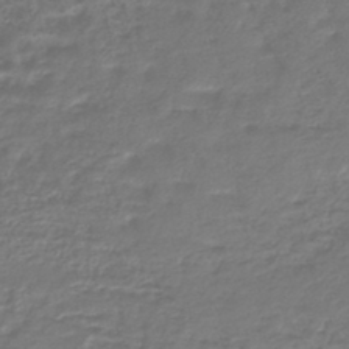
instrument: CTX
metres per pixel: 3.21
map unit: lHb
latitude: -43.7288
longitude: 70.3117
